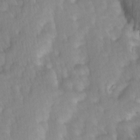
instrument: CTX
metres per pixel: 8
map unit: Ave
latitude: 8.6113
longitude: -105.1592
